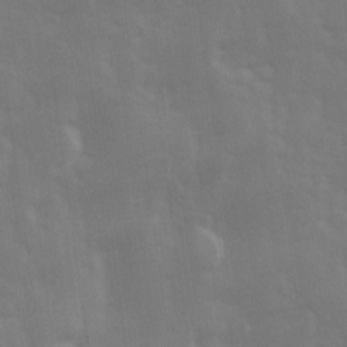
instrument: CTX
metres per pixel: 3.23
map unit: Ave
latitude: 13.3293
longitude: -103.9150
